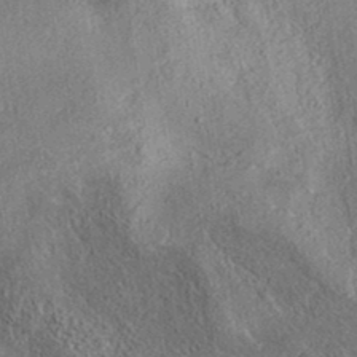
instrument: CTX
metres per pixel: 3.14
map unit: eAb
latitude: 36.8380
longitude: 112.0661
